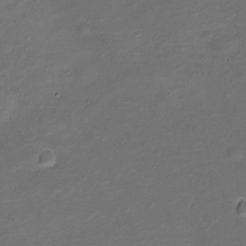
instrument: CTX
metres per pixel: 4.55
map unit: Nve
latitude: -20.8786
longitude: 105.1431
